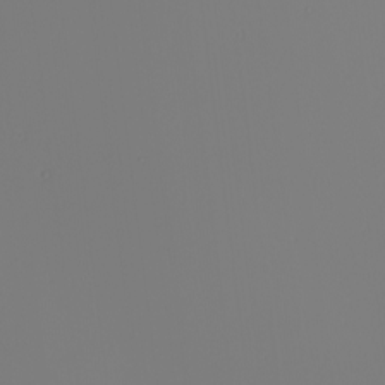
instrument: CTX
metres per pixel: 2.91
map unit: Nhu
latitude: -6.1417
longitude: -95.2726
